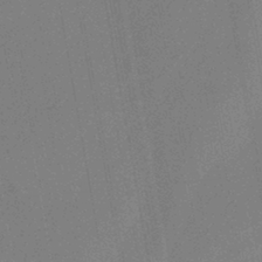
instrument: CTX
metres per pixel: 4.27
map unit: HNb
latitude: -42.2739
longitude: 51.7289
